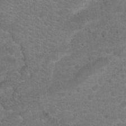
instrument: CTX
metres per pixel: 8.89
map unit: Hto
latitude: 19.3103
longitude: -39.0269
